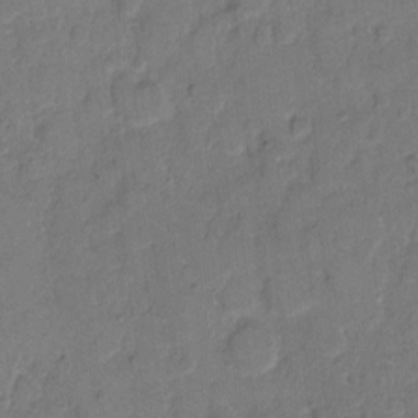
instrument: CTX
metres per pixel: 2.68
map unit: eHh
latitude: 9.6883
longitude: -64.2522
